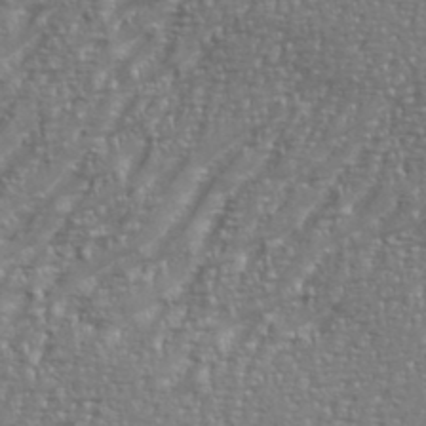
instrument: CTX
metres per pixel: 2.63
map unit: eHh
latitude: 35.3670
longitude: -133.9906
